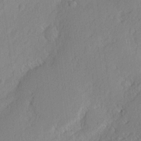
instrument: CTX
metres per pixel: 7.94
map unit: eHh
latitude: 2.3278
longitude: -77.4615
